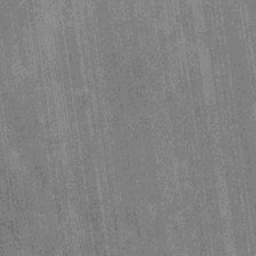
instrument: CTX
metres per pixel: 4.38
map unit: Hve
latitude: -30.0661
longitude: 92.0661
